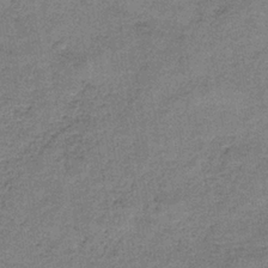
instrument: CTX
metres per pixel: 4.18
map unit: HNb
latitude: -34.9542
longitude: 54.2551
